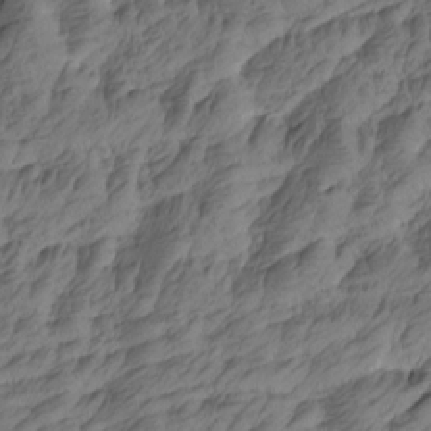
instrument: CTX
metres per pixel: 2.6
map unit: Htu
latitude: -5.3509
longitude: -178.0822
